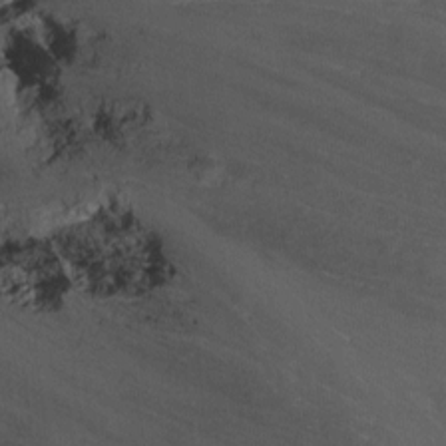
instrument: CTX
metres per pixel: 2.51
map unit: Nhu
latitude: -7.9745
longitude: -72.2901
